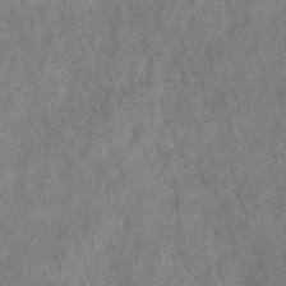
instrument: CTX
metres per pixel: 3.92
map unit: HNhu
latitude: -27.9178
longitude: 72.9353
